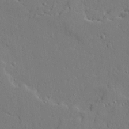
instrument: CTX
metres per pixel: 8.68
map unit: lAvf
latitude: 27.7639
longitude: -109.2726
